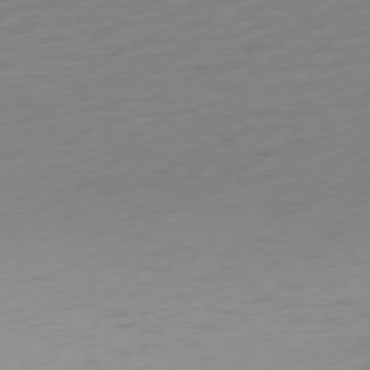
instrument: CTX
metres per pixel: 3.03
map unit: Ap
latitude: -76.1417
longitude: -64.1011
